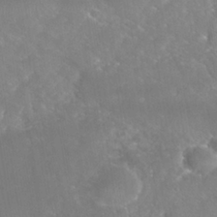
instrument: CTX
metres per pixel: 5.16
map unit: Nhe
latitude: -39.0298
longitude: -117.7072
